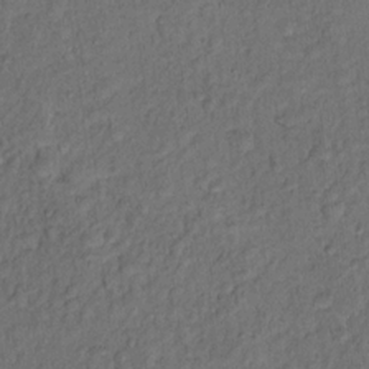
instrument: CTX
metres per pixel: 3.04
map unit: Hto
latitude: 15.7639
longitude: -31.2159
